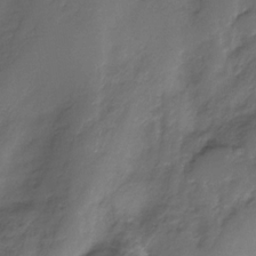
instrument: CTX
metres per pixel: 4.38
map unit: Nhe
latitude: -31.9367
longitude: -93.0647
